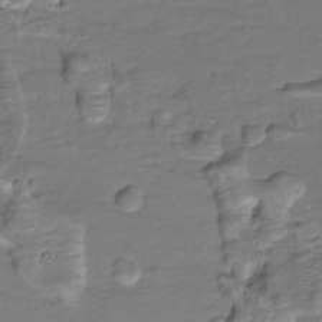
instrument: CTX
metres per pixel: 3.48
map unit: Hve
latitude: -27.6721
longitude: 91.2565
